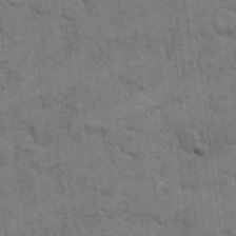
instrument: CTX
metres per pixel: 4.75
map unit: eHh
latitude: 12.6113
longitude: -65.4237
